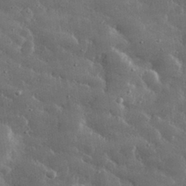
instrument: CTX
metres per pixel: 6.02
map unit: lHvf
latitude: 31.6694
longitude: -90.5357
